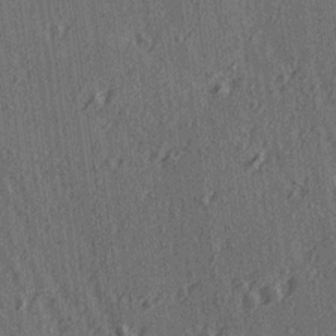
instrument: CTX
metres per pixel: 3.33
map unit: Ave
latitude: 15.2348
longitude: -105.2726
